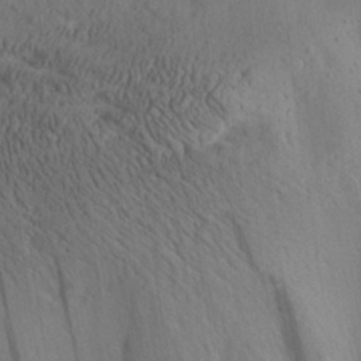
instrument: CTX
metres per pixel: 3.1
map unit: Aa
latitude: 25.3292
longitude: -144.2144
